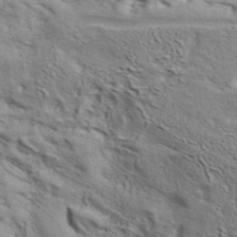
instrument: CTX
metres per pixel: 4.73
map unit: ANa
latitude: 39.8016
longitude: 29.8422
